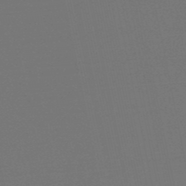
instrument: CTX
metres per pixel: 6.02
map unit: eHb
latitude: -50.5952
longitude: 71.7478
